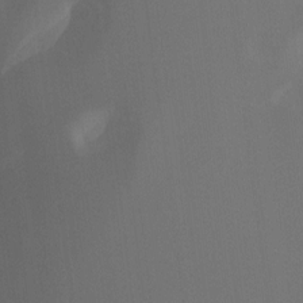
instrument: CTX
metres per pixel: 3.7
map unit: Ht
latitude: -10.3873
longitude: -40.3656
